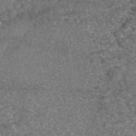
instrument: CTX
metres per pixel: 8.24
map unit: eAb
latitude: 47.6127
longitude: 108.5385
